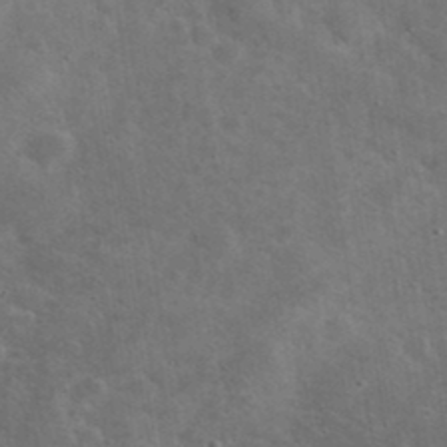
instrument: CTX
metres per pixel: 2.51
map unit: eHh
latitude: 36.8191
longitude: -67.1214
